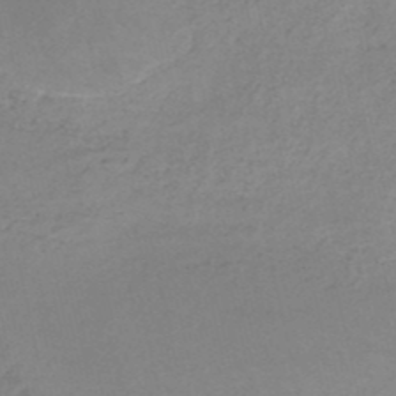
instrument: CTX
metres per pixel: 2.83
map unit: HNb
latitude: -50.6707
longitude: -53.8772
